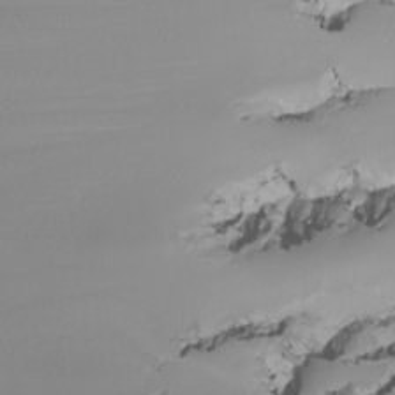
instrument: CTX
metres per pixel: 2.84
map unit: Nhu
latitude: -7.8233
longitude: -93.4993
